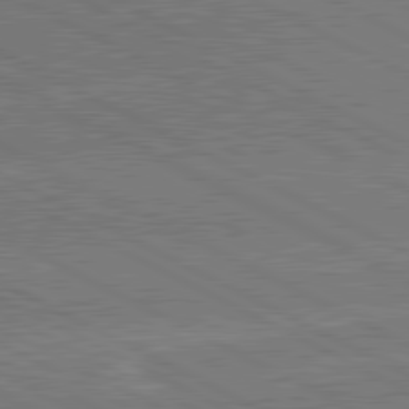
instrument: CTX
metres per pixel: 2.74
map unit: lApd
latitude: 80.9514
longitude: 141.5588
